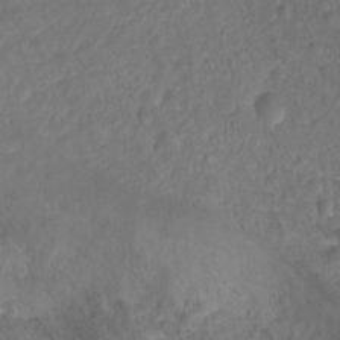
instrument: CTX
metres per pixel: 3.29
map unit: Ht
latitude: 1.5371
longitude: -34.9324
